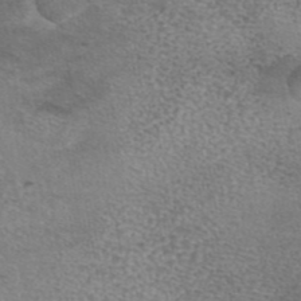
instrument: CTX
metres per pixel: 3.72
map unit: eAb
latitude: 44.3467
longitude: 104.1794
